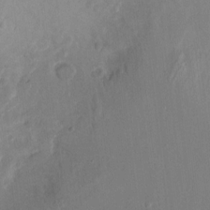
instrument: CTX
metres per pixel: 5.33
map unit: Hto
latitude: -12.8030
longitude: -39.1403
